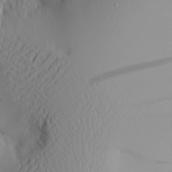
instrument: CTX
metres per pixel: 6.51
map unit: Aa
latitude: 22.6112
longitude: -146.0255
